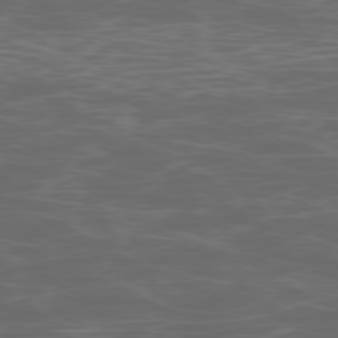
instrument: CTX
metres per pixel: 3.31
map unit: Ap
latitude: -78.9163
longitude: -74.7624
